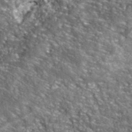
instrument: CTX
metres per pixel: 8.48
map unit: eHh
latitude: 42.4223
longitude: -91.0458
